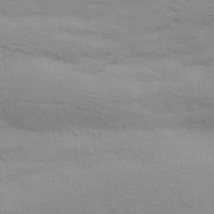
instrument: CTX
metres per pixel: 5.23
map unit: Ave
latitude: 14.3657
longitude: -103.8961
